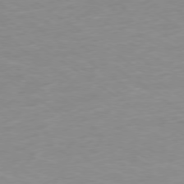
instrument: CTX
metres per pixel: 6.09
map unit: Ap
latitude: -78.6140
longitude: -64.6113
